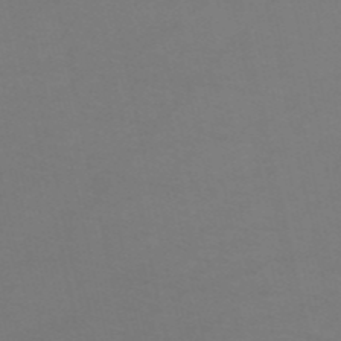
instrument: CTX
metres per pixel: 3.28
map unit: HNb
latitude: -53.1620
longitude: -50.5356
